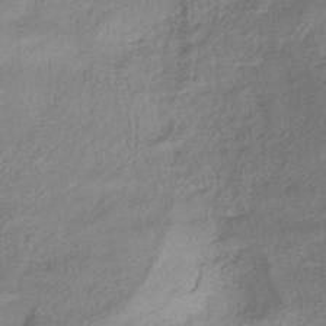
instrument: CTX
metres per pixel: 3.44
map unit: eHb
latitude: -37.4643
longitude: 81.1809
